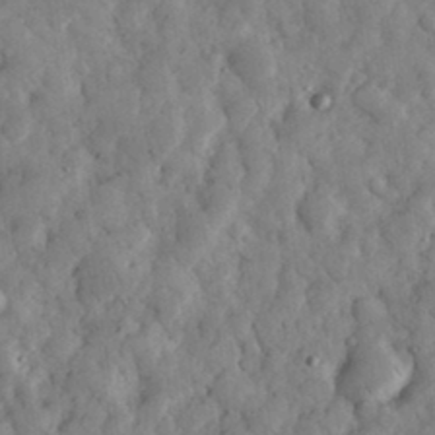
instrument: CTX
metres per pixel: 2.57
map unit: eHh
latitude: 34.0255
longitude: -69.3860
